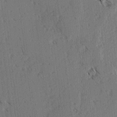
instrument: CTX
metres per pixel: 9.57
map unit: lAvf
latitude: -4.1605
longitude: -114.0255
